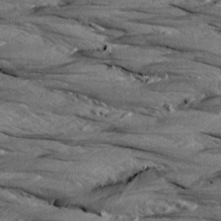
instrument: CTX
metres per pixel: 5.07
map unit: Aa
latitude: 8.8002
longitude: -138.9136
